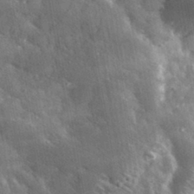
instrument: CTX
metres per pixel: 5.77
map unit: lHvf
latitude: 34.0255
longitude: -86.4412
